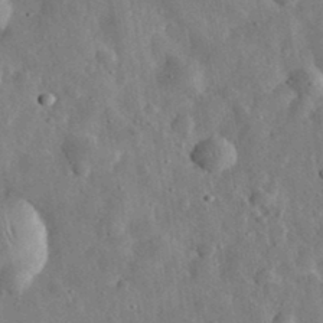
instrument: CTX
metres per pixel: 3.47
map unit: eHh
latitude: 32.7624
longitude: -77.5749
